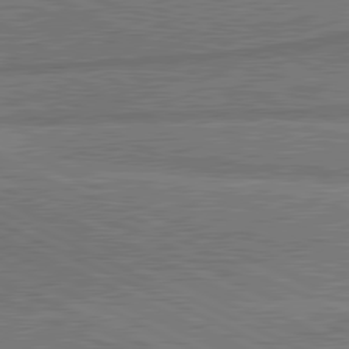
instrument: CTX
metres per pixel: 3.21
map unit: lApd
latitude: 81.0269
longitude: 140.3306
